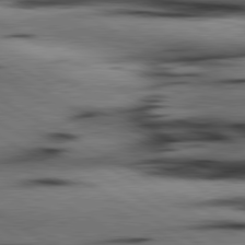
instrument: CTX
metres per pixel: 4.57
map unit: lApd
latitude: 80.3845
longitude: 162.3306
